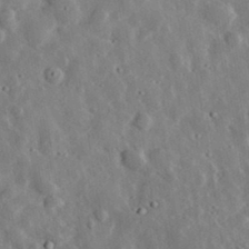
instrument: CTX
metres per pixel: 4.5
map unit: lHvf
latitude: 33.7828
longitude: -82.4412
